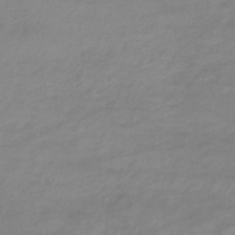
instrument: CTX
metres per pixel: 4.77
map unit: eHb
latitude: -33.4833
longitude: 71.3888
